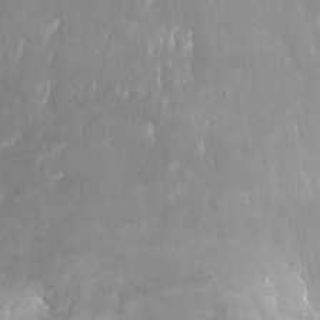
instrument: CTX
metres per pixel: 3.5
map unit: Nhu
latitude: -12.7085
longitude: -66.8191
